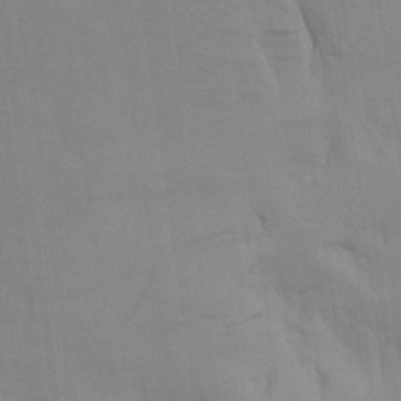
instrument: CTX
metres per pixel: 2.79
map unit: Aa
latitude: 26.7246
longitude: -131.6316
